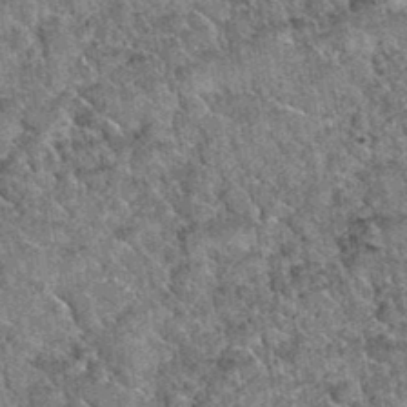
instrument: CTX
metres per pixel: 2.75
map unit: Hto
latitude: 35.1025
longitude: -52.4223
